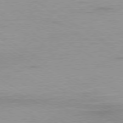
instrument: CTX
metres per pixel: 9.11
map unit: Ap
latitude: -76.5763
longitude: -75.8772
